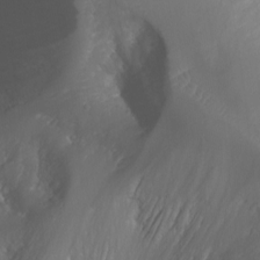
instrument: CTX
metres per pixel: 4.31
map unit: Nhu
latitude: -9.8422
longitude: -69.5182
